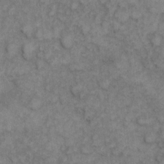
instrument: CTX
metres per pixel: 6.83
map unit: eHh
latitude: 6.4223
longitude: -65.0080
